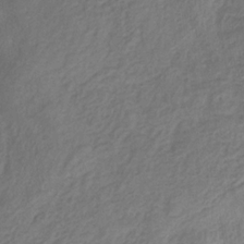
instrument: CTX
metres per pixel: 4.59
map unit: HNhu
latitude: -29.4077
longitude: 66.8030
